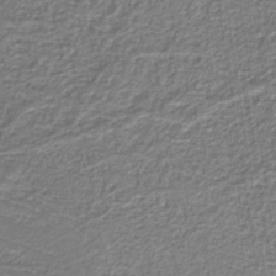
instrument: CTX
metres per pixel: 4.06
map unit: eAb
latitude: -39.5021
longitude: 52.3117
